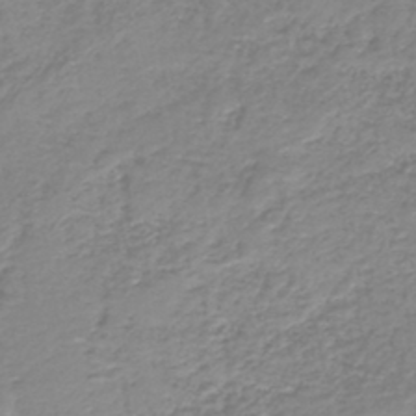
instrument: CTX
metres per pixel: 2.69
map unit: HNb
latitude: -40.6896
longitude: 49.7667
